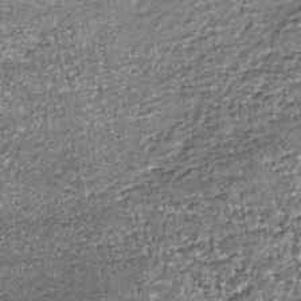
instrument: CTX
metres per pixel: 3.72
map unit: lHb
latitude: -39.1053
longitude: 65.0676
